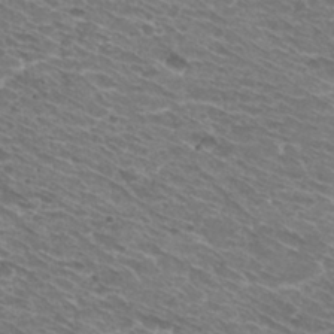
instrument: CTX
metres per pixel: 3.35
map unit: Hto
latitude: 30.7436
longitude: -42.7435
